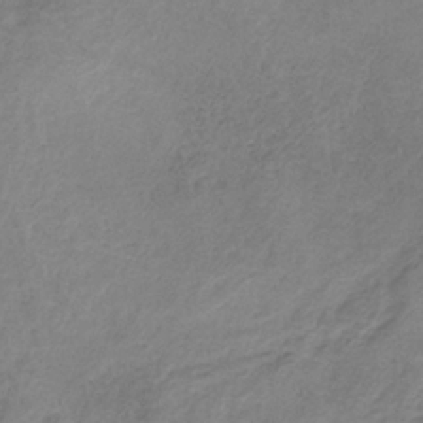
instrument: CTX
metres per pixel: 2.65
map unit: HNb
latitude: -32.1039
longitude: 60.4251
